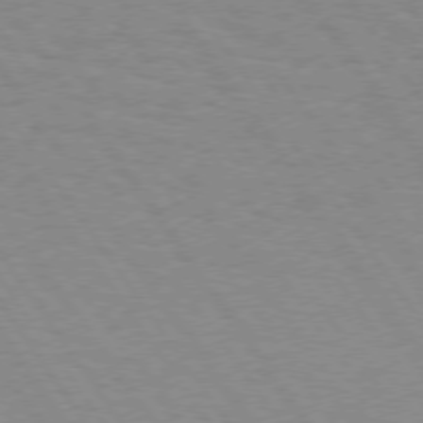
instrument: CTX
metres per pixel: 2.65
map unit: Hpe
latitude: 74.0444
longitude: -137.1592
